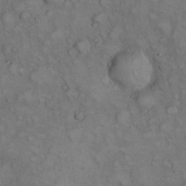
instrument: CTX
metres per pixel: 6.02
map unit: eHh
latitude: 22.6112
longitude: -60.0633
